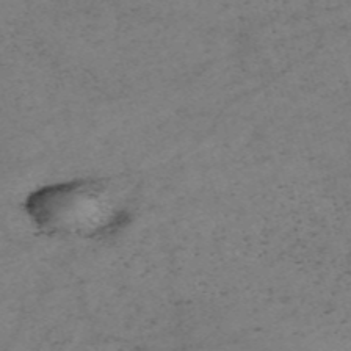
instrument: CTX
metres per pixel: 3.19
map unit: HNb
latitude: -54.9542
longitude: -47.3482
